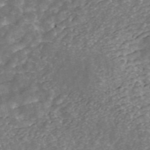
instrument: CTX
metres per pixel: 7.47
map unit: ANa
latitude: 45.1970
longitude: 29.6911
